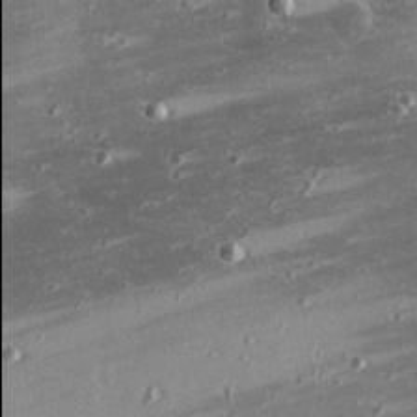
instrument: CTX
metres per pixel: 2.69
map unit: eHh
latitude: 23.8583
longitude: -89.9906
